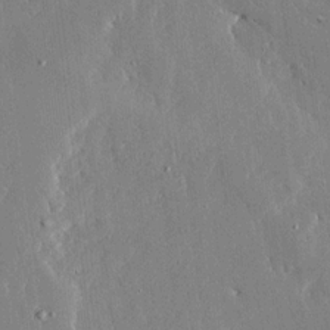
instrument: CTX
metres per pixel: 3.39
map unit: Ave
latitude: 16.4790
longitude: -139.2537
